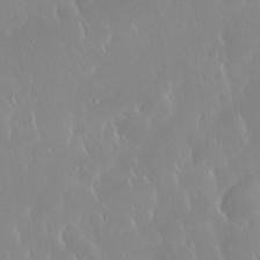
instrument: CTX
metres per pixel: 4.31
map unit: Nhu
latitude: 30.5357
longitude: -59.2726
